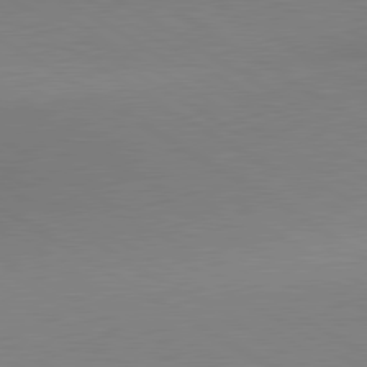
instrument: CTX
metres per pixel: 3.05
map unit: lApd
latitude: 80.3278
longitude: 156.4440
